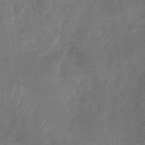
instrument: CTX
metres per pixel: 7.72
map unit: Nhu
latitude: -29.8422
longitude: -63.3482
